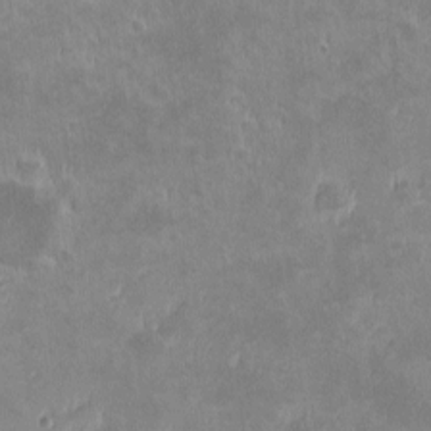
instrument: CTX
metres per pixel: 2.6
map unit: eHh
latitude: -1.1620
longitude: -84.8569
